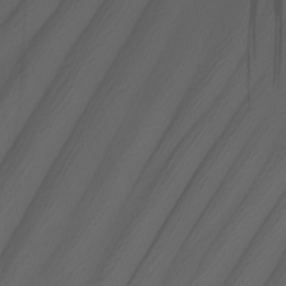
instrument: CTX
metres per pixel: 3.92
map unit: Nhu
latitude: -7.1431
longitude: -94.9892
